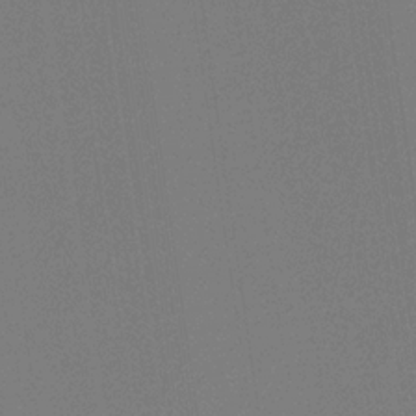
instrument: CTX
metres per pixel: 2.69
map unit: eHb
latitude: -30.2739
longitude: 69.9178
